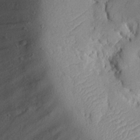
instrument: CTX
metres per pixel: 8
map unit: Nhu
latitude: 19.1214
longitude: -75.1025
